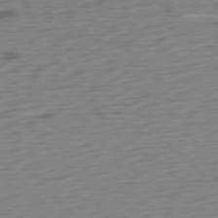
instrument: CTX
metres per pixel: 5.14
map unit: Ap
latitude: -77.6911
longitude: -78.1011
